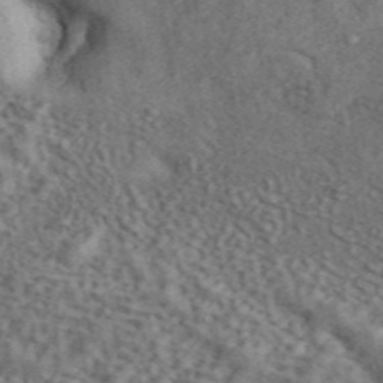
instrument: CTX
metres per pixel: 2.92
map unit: ANa
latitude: 45.1592
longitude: 45.5966
